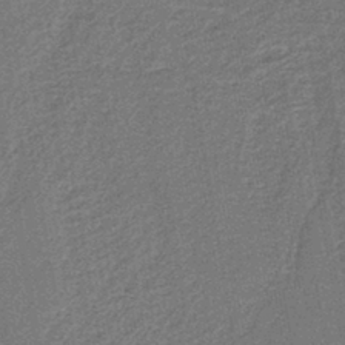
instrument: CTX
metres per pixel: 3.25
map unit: HNb
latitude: -39.9367
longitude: 51.0297
